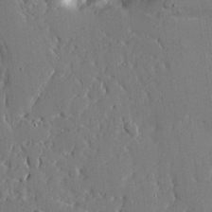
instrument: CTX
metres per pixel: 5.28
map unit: Aa
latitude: 21.1214
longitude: -124.8191
